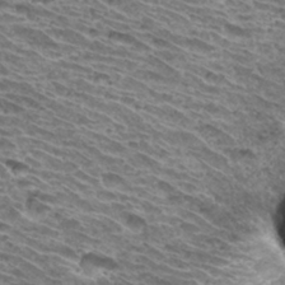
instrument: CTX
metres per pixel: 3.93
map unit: Hto
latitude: 33.0270
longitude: -40.1010
